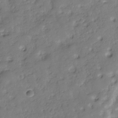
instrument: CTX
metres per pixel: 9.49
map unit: Hve
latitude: -30.0094
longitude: 90.4062
